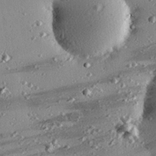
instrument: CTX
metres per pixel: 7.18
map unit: eHh
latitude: 23.9906
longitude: -90.1011
